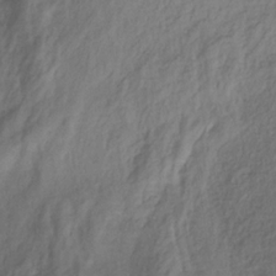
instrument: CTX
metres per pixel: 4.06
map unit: HNhu
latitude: -29.1053
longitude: 66.5763
